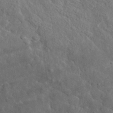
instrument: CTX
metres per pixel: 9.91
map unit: lHvf
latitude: 36.5168
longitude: -88.0255
